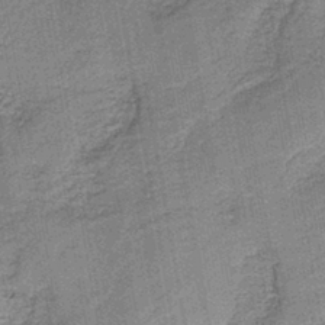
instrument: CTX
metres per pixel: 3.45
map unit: eAb
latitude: -39.2187
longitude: 52.7652
